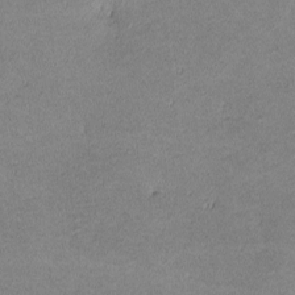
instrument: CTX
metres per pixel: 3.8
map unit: lHvf
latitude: -11.1809
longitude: -103.2348
